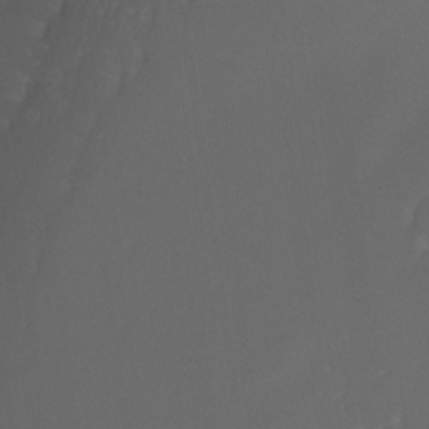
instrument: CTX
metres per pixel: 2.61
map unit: Ht
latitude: -7.4832
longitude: -30.1956
